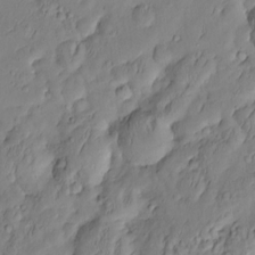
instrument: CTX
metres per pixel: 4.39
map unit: Nve
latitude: -8.4251
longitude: 173.8989
